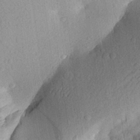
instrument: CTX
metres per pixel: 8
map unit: Aa
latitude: 27.9150
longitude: -143.7828
